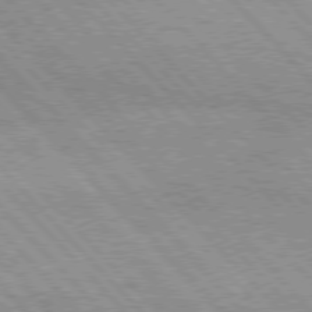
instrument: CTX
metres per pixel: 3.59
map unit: lApd
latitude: 76.3845
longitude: -73.1781
